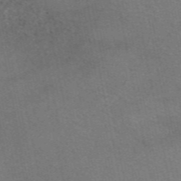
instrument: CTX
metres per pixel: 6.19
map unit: eAb
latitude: 50.5356
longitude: 104.8408
